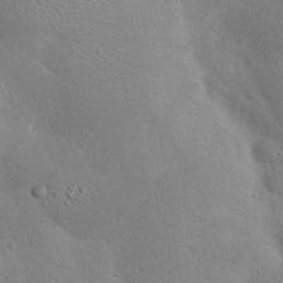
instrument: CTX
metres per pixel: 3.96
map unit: Nhu
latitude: 23.6694
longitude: -72.5357
